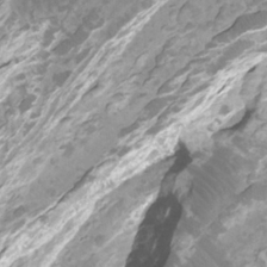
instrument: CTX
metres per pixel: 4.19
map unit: Ht
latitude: -3.9745
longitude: -18.5734
